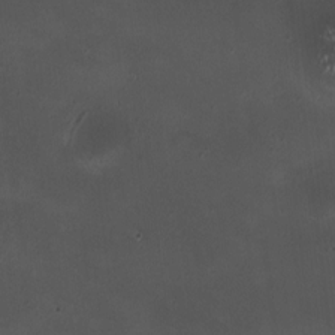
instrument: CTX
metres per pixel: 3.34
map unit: HNhu
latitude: 6.0822
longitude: 9.8044
